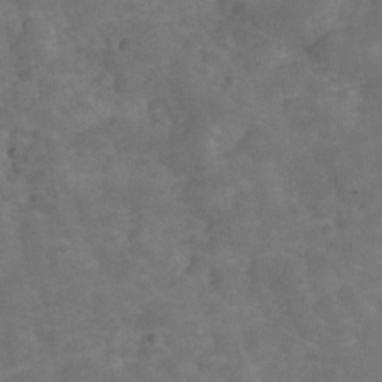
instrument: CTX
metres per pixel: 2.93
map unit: Hve
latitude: -29.9745
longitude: 93.4832
